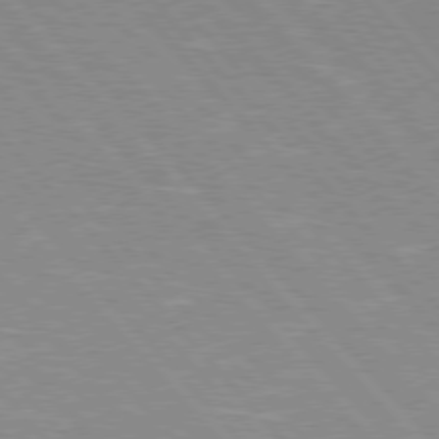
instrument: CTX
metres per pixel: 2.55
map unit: Hpe
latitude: 76.1955
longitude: -126.4034
